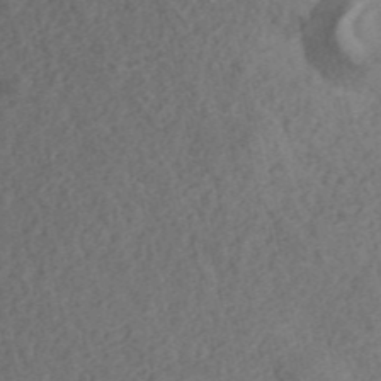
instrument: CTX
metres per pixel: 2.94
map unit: ANa
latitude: 42.3089
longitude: 51.7855
